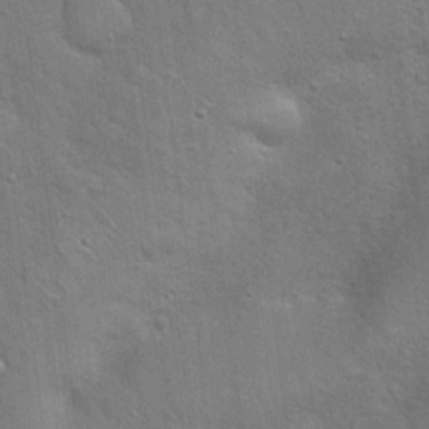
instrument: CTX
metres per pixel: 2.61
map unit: Hto
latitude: 19.1970
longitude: -52.0633
